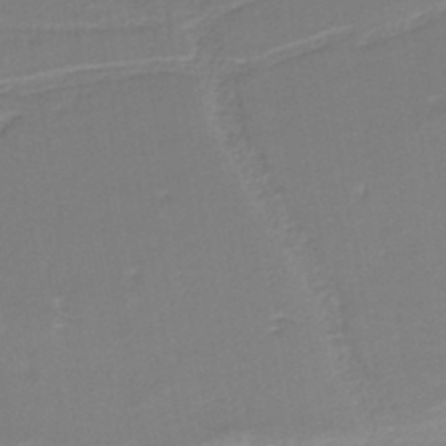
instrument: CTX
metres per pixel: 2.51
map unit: HNb
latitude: -36.1039
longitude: 58.4628
